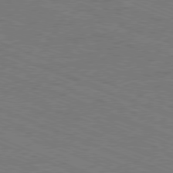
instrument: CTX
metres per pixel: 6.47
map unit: Ap
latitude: -80.9164
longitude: -74.1767
